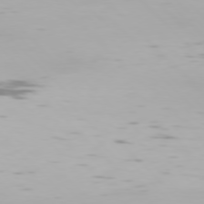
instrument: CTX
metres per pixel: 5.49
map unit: Hpe
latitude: 76.4790
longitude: -134.3089
